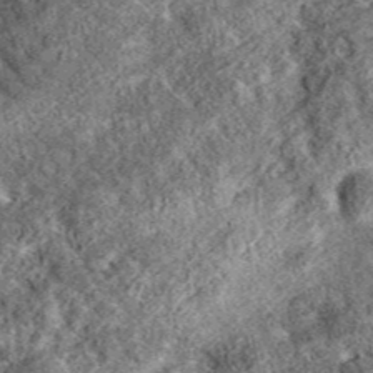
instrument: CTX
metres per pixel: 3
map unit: eAb
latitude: 37.2159
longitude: 110.4629
